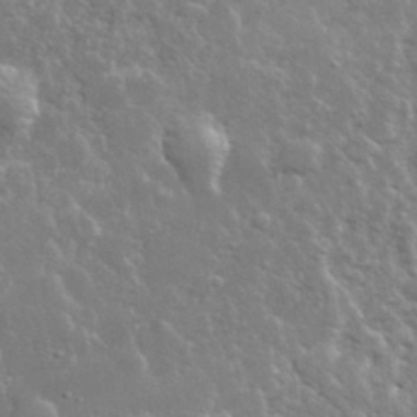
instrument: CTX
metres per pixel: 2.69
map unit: lHvf
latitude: 32.1011
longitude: -93.3103
